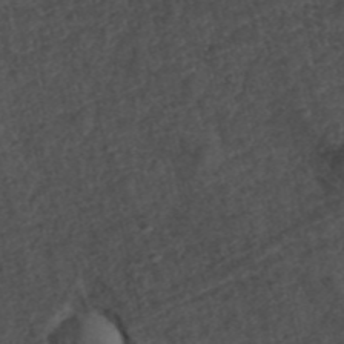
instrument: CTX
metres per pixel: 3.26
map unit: ANa
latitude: 39.6127
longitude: 19.1242
